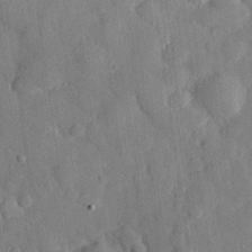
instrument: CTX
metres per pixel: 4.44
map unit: eHh
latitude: 27.7072
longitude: -77.8583
